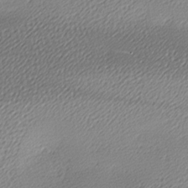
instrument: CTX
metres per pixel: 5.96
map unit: lAa
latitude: -9.9367
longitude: -126.9514
